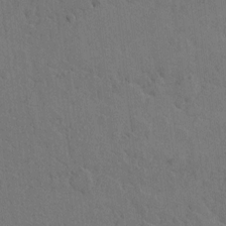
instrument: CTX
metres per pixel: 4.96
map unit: Hto
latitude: 6.3089
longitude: -62.5924
